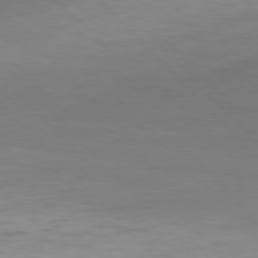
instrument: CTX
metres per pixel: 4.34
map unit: Hpe
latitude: 77.1403
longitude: -169.1403
